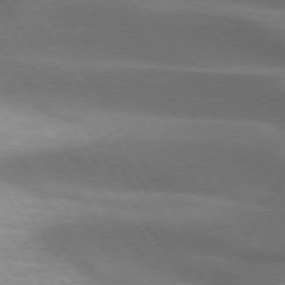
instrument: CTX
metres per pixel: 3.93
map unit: lApd
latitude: 73.0459
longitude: -52.2712
